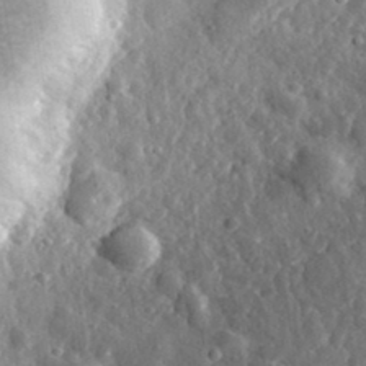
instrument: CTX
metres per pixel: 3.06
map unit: eHh
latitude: 34.8380
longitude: -80.6490
